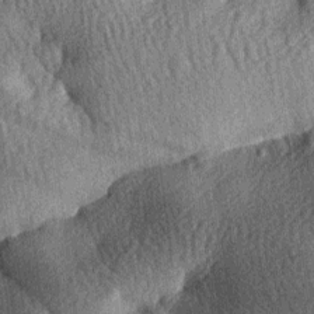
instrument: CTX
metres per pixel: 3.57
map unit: lAa
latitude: -7.6911
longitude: -127.6127
